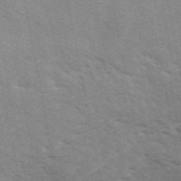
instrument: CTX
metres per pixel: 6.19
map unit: ANa
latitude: 49.3671
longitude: -72.6680
